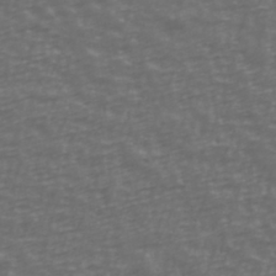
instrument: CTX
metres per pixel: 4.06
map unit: Ave
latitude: 39.8583
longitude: -114.0633
